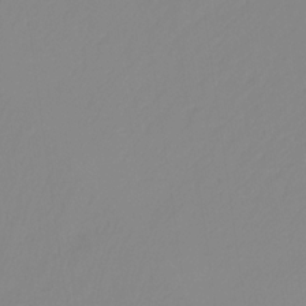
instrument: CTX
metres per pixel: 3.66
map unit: HNhu
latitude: -27.4454
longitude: 73.8800
